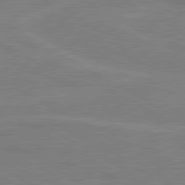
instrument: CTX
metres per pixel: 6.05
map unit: lApd
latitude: 80.5168
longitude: 122.1228
